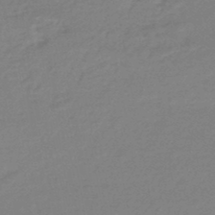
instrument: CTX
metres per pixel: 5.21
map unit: HNhu
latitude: -45.3510
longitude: 90.1606
